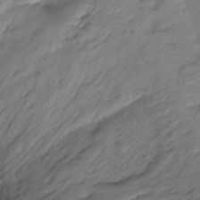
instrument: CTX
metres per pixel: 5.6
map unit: Ht
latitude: -14.8597
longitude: -42.2523
